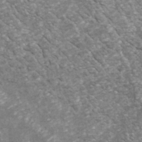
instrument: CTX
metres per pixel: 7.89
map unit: Nhu
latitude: -39.1809
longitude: -81.4615
